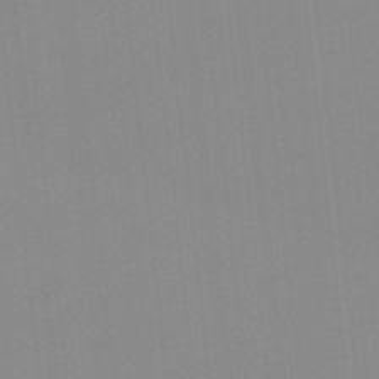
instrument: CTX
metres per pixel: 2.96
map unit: lHb
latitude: -48.5007
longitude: 81.1620
